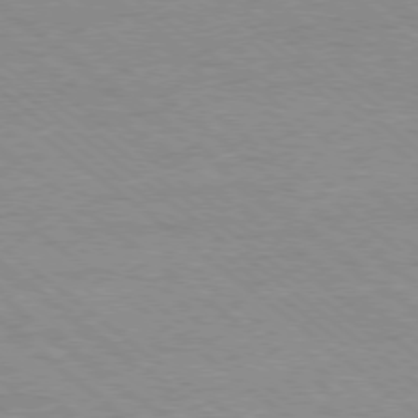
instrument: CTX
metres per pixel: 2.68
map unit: Ap
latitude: -78.5951
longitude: -83.4615
